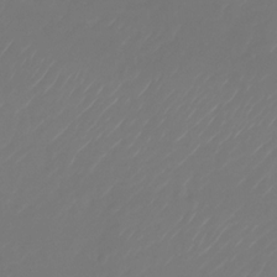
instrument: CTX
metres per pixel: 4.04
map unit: Nhu
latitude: -27.3698
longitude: -72.4790
